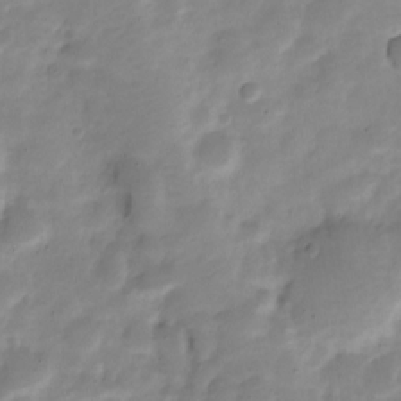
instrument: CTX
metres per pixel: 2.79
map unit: Nve
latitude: -22.7841
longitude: 105.5588
